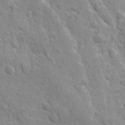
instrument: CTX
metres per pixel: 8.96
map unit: Ave
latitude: 10.2712
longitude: -103.5371
